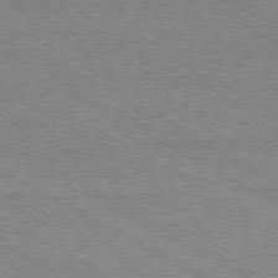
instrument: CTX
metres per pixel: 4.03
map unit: Hpe
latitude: -80.7463
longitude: 20.6518
